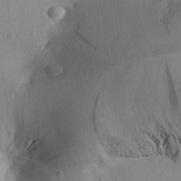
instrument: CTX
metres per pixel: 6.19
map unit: Aa
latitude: 28.4223
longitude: -145.1970
